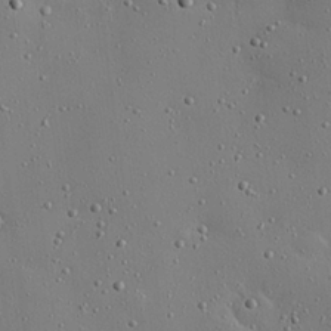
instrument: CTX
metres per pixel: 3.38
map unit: Hve
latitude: 26.4034
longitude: -92.4979
